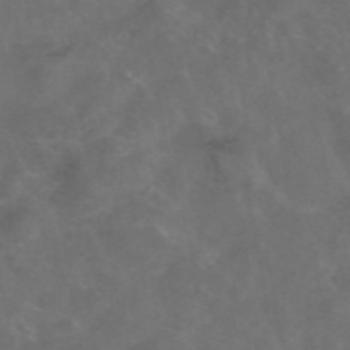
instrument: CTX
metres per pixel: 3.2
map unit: eAb
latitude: 46.7058
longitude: 126.4251
